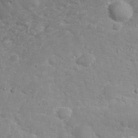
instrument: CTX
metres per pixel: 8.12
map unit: eHh
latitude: 32.1389
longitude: -61.3670
